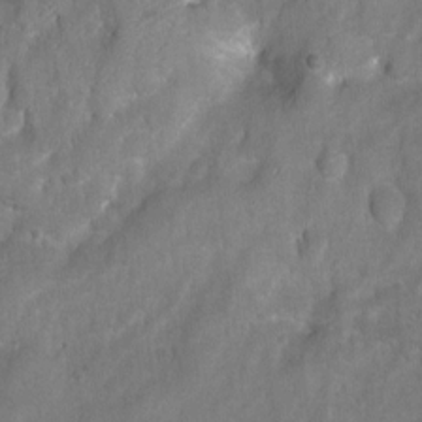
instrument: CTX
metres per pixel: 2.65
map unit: Ht
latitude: 2.4223
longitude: -35.6694
